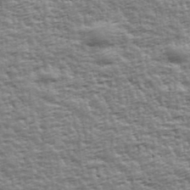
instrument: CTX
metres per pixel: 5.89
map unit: Ave
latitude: 42.6302
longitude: -112.9891
